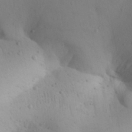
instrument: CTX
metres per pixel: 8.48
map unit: Aa
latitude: 31.3293
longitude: -143.9528
